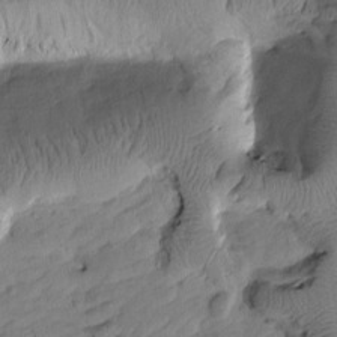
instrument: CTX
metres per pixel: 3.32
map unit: Htu
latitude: 1.8394
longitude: 177.2943
